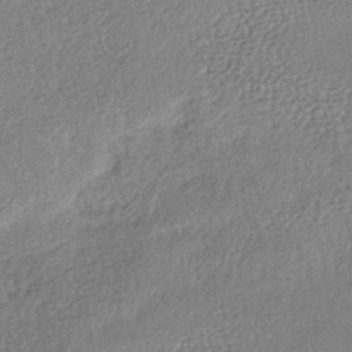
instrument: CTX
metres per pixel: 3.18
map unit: lHb
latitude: -40.0850
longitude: 68.8408
